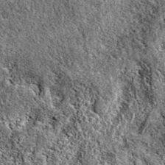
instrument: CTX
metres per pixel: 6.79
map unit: eAb
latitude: 37.9150
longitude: 110.9542
